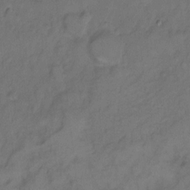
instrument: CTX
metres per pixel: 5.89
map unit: Hto
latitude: 7.0647
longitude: -61.4804
